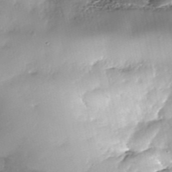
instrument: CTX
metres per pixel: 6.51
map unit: Nhe
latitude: -38.2173
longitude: -148.2523
